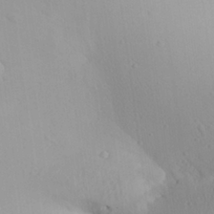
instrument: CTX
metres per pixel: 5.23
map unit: Aa
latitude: 24.7624
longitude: -136.6680
